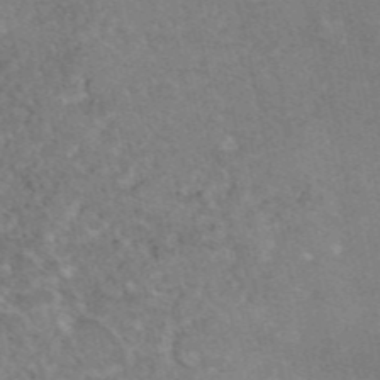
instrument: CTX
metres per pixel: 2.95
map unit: eAb
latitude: 46.7436
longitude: 115.7100
